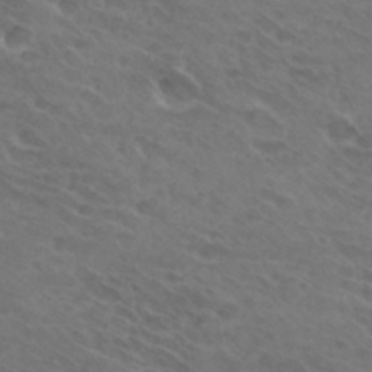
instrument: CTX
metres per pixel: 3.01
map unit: Hto
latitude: 32.1389
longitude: -44.1011
